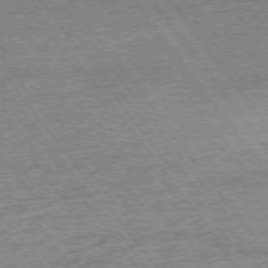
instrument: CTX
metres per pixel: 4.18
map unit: Ap
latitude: -74.9920
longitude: -82.6112
